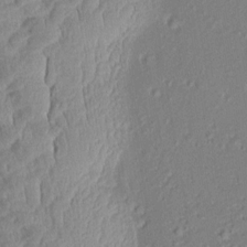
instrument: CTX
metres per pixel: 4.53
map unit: Aa
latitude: 8.6491
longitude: -133.6883
